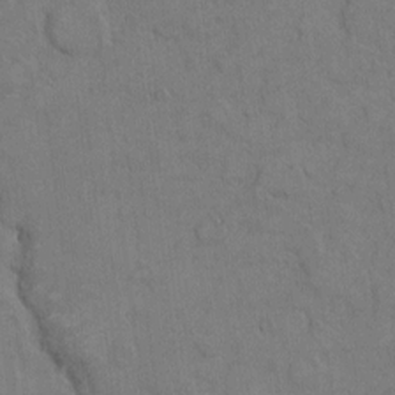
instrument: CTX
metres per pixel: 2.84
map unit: eHh
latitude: 7.7261
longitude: -62.9325
